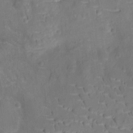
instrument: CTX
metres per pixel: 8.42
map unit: Ht
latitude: -10.2551
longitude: -23.4993
